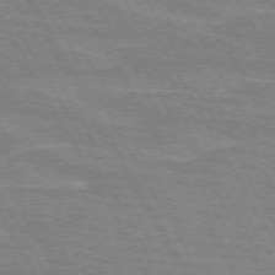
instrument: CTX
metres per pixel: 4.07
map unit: lApd
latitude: 72.1011
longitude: -55.4615
